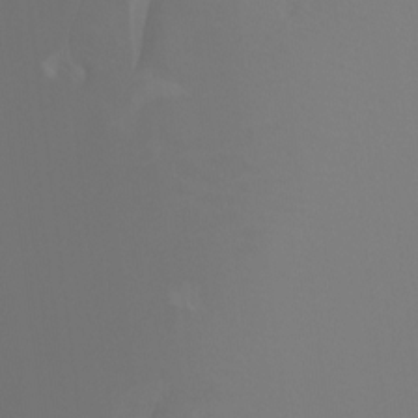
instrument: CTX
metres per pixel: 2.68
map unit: Htu
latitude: -12.3117
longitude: -70.8947
